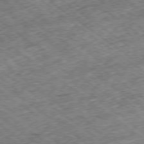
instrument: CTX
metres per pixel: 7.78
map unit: Hpe
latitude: -79.1620
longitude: 7.1998
